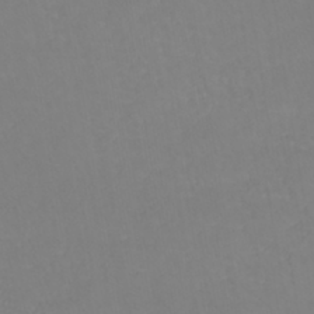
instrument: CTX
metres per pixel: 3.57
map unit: lHb
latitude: -40.9542
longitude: 65.8234
